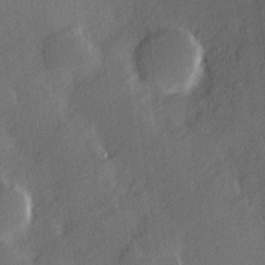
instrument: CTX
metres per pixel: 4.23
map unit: Hve
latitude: 18.1955
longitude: 150.7652
